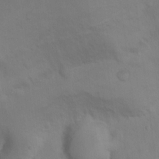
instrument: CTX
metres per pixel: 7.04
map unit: Nhu
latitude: 12.6869
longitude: -27.8961
